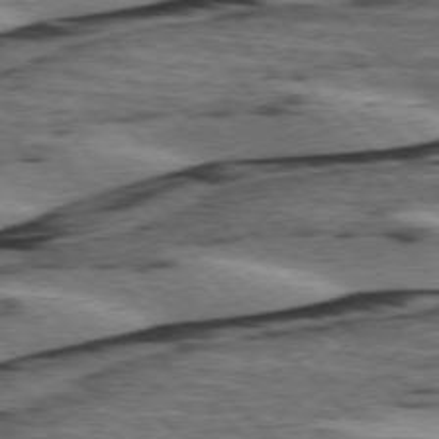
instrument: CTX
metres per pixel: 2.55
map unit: lApd
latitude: 75.9150
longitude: -78.9325
